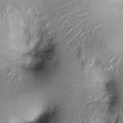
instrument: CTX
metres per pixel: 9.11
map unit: Ht
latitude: -2.0850
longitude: -14.3279
